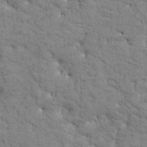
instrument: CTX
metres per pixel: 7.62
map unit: Htu
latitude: -2.7652
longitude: 175.1431
